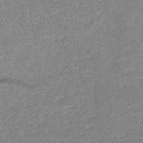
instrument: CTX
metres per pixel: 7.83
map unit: HNb
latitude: -49.5966
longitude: -45.0647
